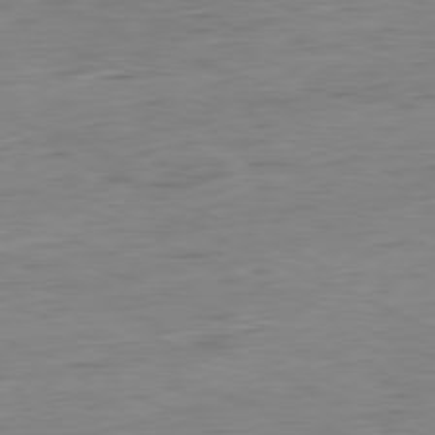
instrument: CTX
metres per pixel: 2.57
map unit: Ap
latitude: -80.8975
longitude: -81.4426
